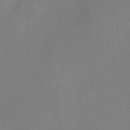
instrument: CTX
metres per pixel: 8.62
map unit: Ht
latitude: -5.3887
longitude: -19.6127
